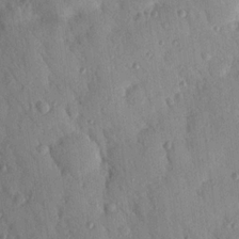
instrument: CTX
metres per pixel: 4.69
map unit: Nhu
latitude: 19.0458
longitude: -78.6113
